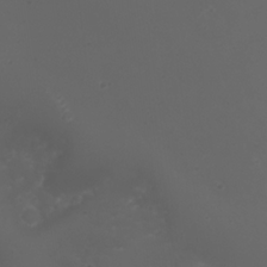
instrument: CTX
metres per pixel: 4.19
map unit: Nhu
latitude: 22.3089
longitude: -64.4601
